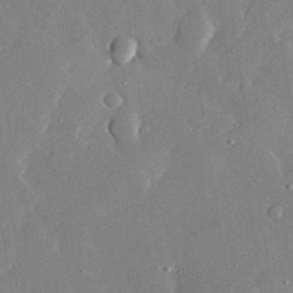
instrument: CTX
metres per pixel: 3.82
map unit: lHvf
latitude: 32.5924
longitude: -92.0633
